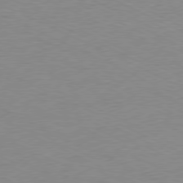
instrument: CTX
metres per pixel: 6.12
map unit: Ap
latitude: -78.2739
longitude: -73.1781
